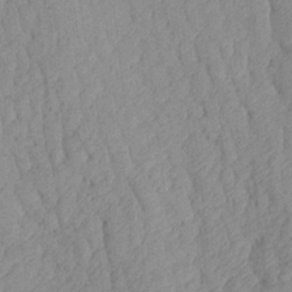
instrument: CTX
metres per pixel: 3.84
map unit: Aa
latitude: 19.0080
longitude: -146.0822
